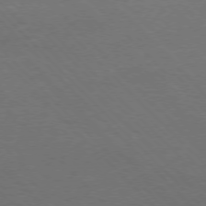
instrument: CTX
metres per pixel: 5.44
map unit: Ap
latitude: -77.4832
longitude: -69.6883
